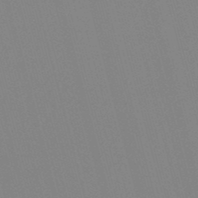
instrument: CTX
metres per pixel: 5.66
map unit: eHb
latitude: -50.5385
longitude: 75.2943
